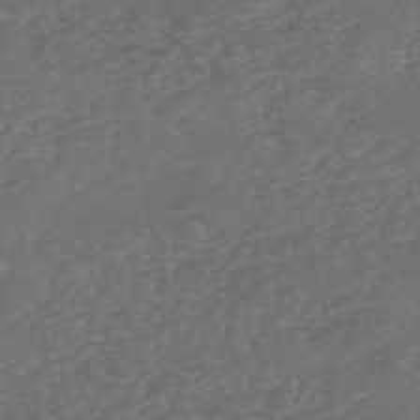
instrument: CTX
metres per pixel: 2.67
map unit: eHh
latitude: -54.8408
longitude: -90.2523
